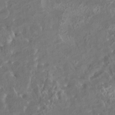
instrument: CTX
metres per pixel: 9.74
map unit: HNhu
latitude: 5.2726
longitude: 10.0472
